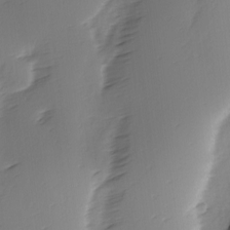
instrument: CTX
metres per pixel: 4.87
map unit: Ave
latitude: 2.6868
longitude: -111.4049
